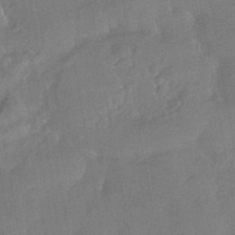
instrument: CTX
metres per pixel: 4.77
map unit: HNhu
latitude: -43.6343
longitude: 92.0283
